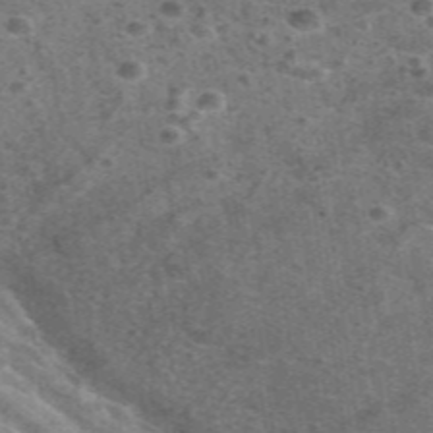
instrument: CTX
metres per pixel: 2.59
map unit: eAb
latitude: 48.0255
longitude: 115.3321
